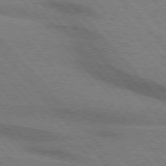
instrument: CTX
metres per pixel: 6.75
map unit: lApd
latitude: 75.9906
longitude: -84.6113
